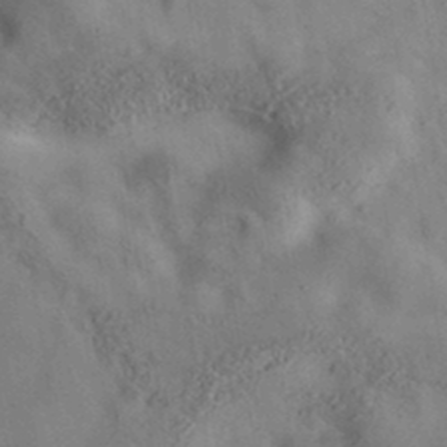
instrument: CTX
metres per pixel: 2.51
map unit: eAb
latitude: 35.1592
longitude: 109.7478
